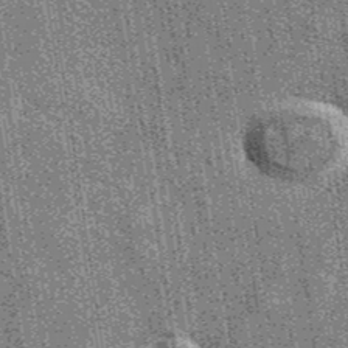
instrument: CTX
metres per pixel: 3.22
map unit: eAb
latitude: 39.2915
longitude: 107.2565
